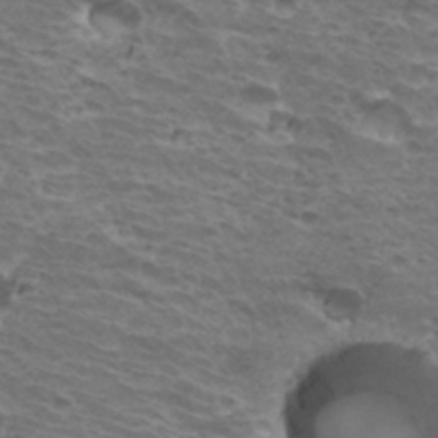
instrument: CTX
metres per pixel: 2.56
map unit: Hto
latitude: 32.7435
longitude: -41.4615
